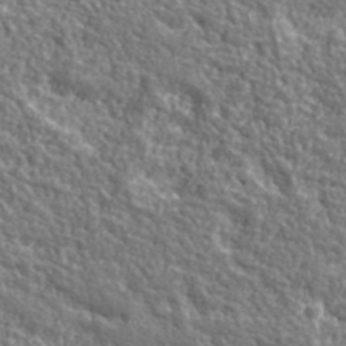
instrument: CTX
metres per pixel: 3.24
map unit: eHh
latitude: 42.1011
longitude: -91.2915
